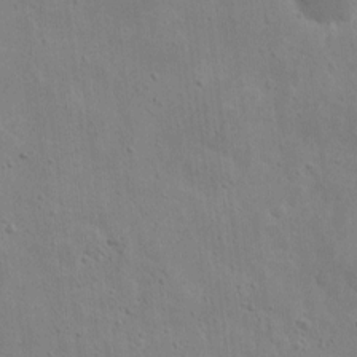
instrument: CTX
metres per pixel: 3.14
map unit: eHh
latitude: 9.3482
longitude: -72.7813
